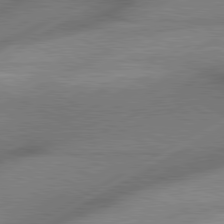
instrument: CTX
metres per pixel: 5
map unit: lApd
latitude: 80.1389
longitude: -118.1578
